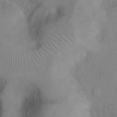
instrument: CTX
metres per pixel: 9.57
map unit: Hto
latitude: 13.0837
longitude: -56.4034
